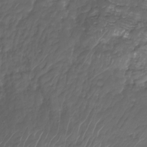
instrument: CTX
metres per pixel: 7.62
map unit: Nhu
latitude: -27.8611
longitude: -71.8016
